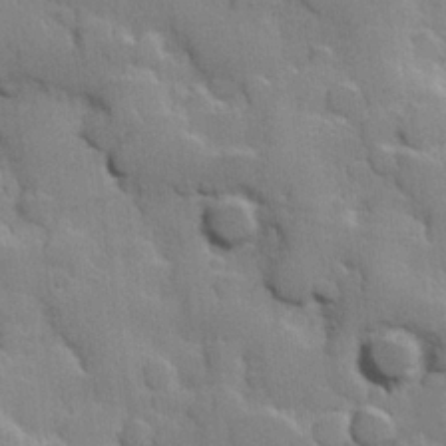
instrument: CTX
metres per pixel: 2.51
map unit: Hve
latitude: 23.8961
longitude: 148.2551
